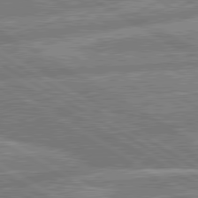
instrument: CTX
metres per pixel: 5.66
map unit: lApd
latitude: 80.6301
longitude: -170.1389
